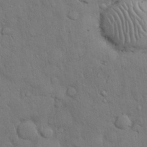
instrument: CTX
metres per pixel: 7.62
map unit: Nhu
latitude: 28.3278
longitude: -68.4034
